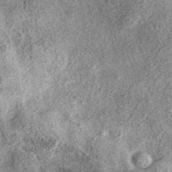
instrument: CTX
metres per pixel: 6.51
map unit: eAb
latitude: 38.1200
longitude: 106.8408
